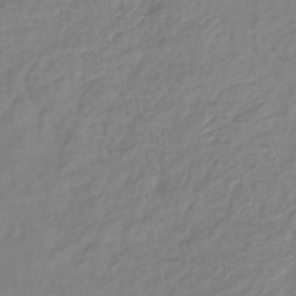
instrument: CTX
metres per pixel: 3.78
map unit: lHb
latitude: -41.3887
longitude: 76.5007
